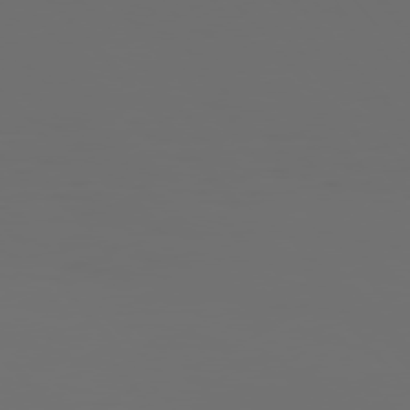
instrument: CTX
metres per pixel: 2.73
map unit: Hpe
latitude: 76.4412
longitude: -141.6504
